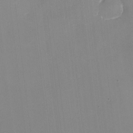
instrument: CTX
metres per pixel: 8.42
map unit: Nhu
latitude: -13.9367
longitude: -65.4616
